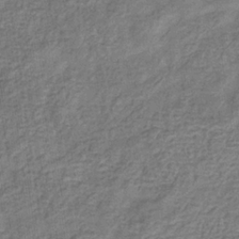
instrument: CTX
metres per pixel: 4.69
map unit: eHb
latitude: -33.0676
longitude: 74.4440
